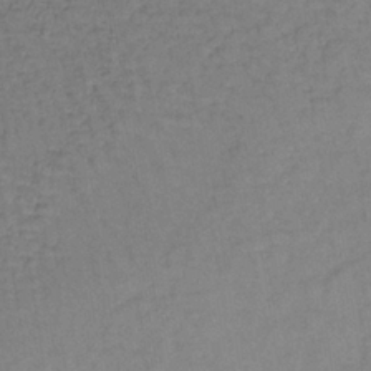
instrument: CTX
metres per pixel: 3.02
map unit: lHb
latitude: -35.6155
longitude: 65.5021
